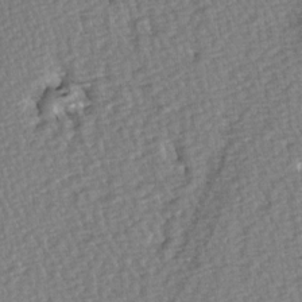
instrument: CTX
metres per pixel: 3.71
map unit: Hve
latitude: 2.9136
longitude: -120.6680
